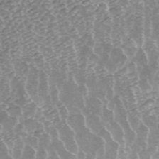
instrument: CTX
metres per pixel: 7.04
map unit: ANa
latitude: 45.1403
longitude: 29.5588
